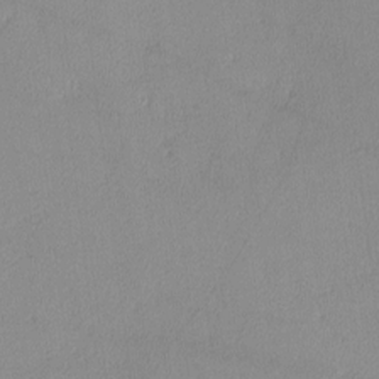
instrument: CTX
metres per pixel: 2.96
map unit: lHvf
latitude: -13.2754
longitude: -102.6112
